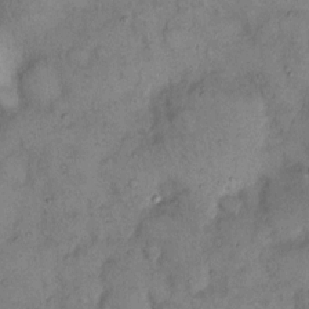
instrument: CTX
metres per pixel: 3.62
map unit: eHh
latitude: 12.1011
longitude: -62.6869
